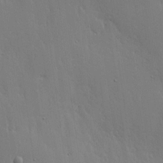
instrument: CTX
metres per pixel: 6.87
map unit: lHvf
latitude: 18.0822
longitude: -117.0836
